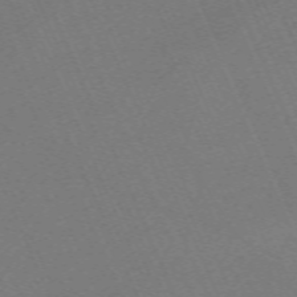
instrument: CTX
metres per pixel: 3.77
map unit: Nhu
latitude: -68.2739
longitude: 38.9731
